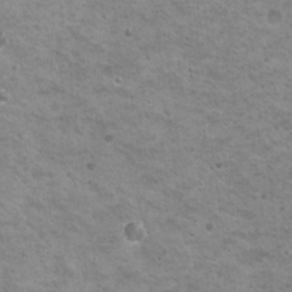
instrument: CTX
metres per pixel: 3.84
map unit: Nhu
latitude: 18.3467
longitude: -31.1781
